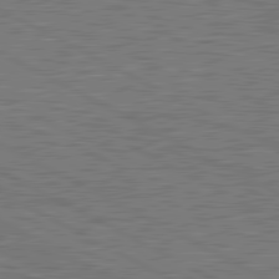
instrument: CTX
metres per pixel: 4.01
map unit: lApd
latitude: 81.0836
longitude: -171.3293
